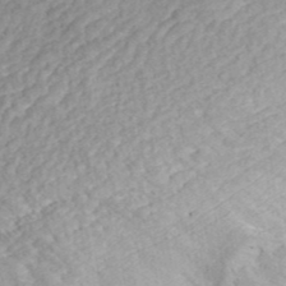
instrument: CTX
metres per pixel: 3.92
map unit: ANa
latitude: 41.3671
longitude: 15.8234
